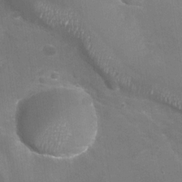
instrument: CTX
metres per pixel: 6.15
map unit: Nhu
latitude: -28.0661
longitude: -59.1214
